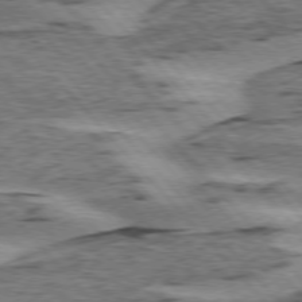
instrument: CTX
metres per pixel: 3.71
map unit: lApd
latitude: 75.8017
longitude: -77.9339
